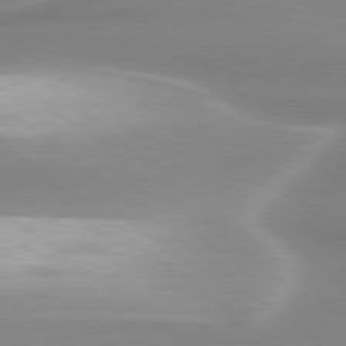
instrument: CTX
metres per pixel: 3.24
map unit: lApd
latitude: 79.8584
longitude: -117.4993
